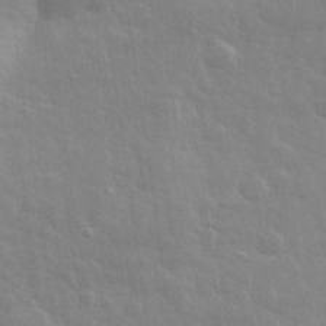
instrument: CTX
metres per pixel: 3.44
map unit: eHh
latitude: 32.3089
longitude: -70.1200
